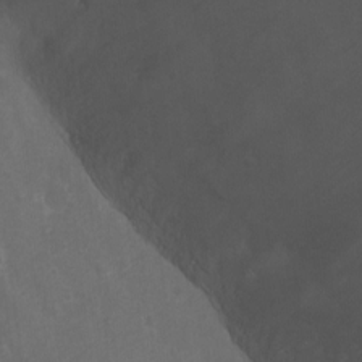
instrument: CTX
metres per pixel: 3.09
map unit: Ht
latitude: 1.4804
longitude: -22.4412
